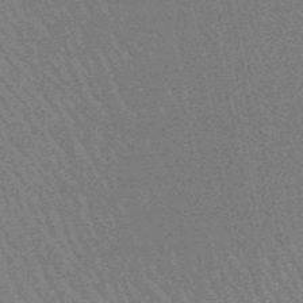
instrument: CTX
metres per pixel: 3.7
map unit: lHb
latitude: -48.3307
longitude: 82.6896
